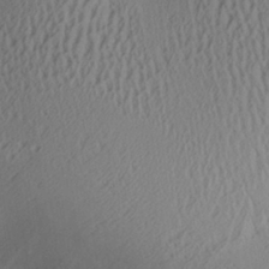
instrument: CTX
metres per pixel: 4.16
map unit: Aa
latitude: 26.6680
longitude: -133.7639
